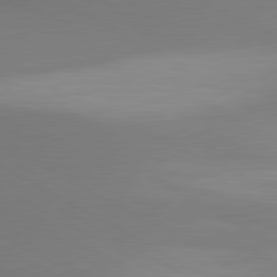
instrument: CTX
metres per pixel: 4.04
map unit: lApd
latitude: 80.4979
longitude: 135.5210
